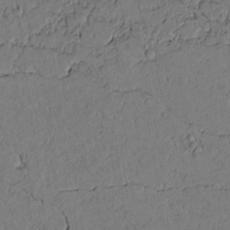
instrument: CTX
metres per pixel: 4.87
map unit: lAvf
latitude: 4.4223
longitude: 164.9731
